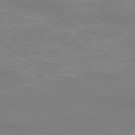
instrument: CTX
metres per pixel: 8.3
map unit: Ap
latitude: -78.4629
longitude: -97.5938
